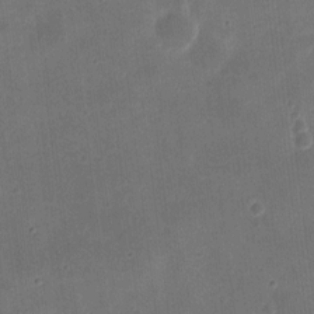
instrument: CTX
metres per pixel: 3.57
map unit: eHh
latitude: 8.5735
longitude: -73.0648
